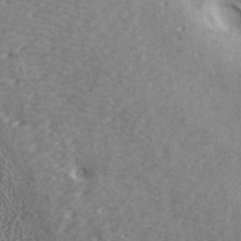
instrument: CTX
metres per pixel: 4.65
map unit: ANa
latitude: 40.4978
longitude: 17.5966
